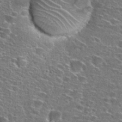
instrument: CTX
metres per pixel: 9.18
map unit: Hto
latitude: 27.1403
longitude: -47.1026
